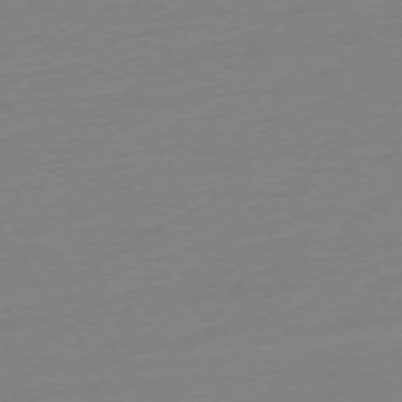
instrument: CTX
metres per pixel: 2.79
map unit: Ap
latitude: -74.0850
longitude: -81.2348
